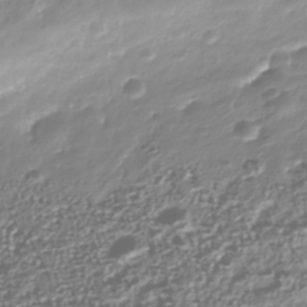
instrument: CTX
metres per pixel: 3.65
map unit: Nhu
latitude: -40.8408
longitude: -83.7827
